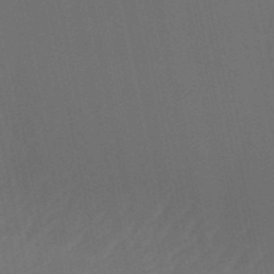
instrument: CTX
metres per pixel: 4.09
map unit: eHb
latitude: -50.8219
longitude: 71.1242
